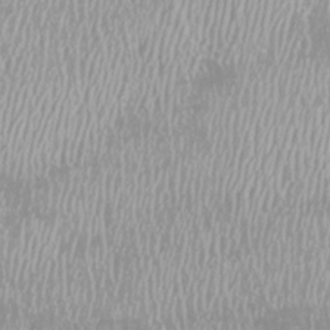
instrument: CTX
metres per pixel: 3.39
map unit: Htu
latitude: -8.7463
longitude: -76.5168
